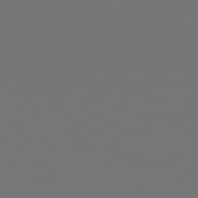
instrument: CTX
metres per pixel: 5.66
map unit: Hpe
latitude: 78.3656
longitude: -177.3670
